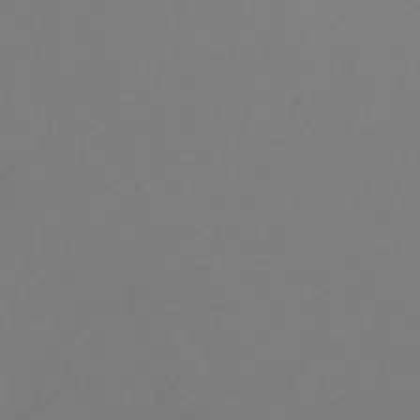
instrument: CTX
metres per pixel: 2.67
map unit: lHb
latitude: -33.6344
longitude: 67.2754
